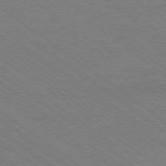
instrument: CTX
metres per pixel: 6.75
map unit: Ap
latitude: -79.0486
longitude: -82.8191
